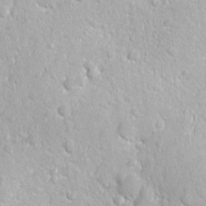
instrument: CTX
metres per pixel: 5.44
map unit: Ave
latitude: -10.6896
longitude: -120.9514
